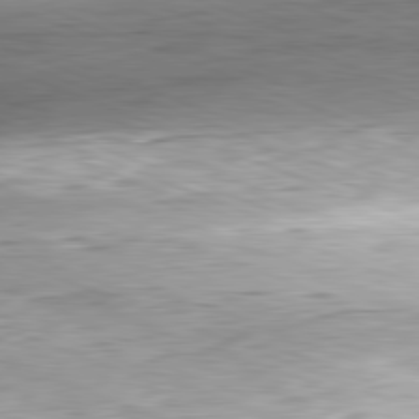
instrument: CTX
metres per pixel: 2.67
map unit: Hpe
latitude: -82.1417
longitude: 12.8030
